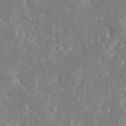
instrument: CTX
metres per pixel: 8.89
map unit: Ave
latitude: 17.0081
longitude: -140.6868
